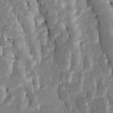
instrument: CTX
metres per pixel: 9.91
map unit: Htu
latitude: -0.6897
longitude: 149.3888
